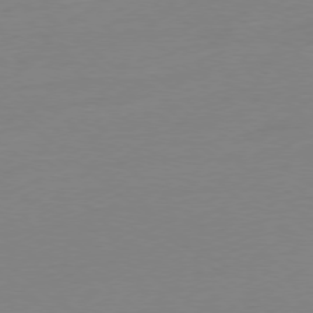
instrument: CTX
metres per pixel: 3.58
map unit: Ap
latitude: -78.4062
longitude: -99.2914
